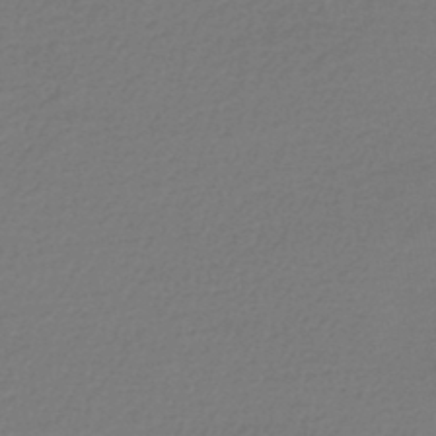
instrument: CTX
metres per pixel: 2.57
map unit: lHb
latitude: -45.7478
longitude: 68.3495
